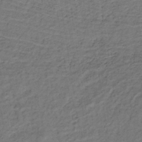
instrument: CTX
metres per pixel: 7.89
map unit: lHb
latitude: -33.1620
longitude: 65.3888
